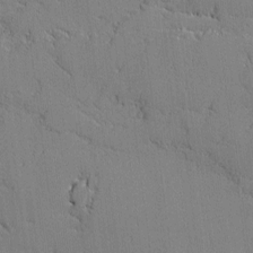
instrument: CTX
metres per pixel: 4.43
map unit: lAvf
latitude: -1.2376
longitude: -108.9513
